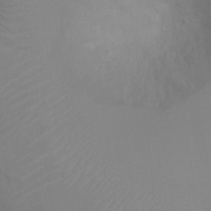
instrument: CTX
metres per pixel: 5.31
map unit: Ht
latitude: -8.2172
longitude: -20.0633
